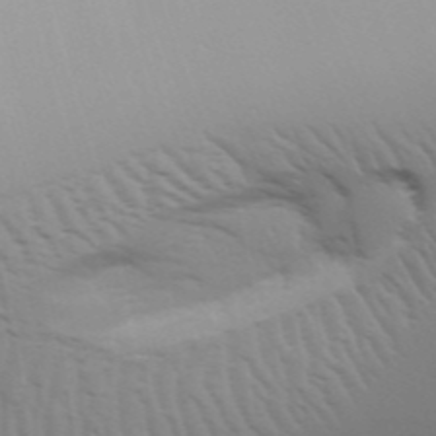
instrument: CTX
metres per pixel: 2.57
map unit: Aa
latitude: 31.5183
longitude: -141.1403
